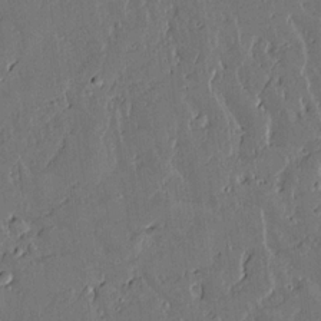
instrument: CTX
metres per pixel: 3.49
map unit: lAvf
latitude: 15.7261
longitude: -127.4993
